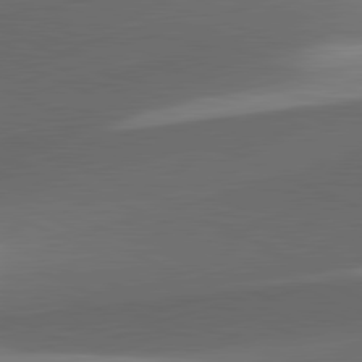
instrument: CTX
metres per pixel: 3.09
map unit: lApd
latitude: 81.7261
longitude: 133.7289
